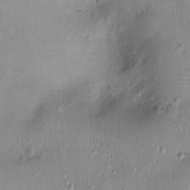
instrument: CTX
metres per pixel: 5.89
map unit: Ht
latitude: -8.4062
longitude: -21.1214
